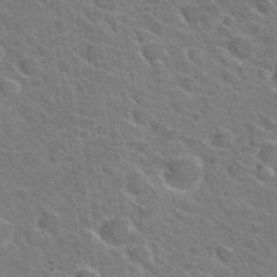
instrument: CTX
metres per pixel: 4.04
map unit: Hto
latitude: 31.4238
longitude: -44.3467
